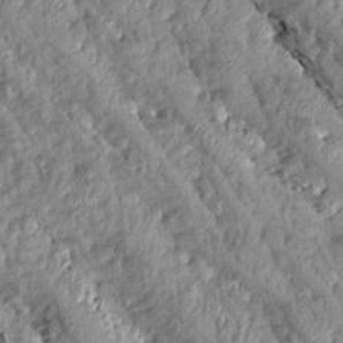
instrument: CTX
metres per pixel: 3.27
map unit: Aa
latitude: 15.4238
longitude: -144.9136
